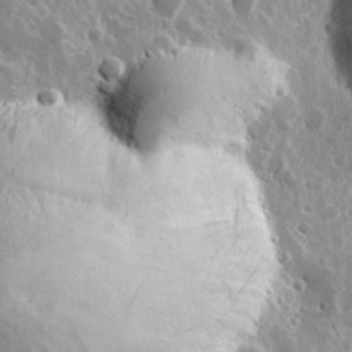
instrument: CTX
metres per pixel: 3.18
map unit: Hve
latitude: 24.5167
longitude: 146.1983
